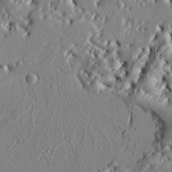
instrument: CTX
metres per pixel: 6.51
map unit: Ht
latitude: 7.2726
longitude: -77.8961
